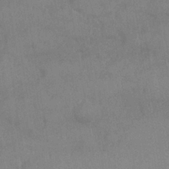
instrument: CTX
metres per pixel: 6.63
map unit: Nhe
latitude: -36.3873
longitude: -177.2726
